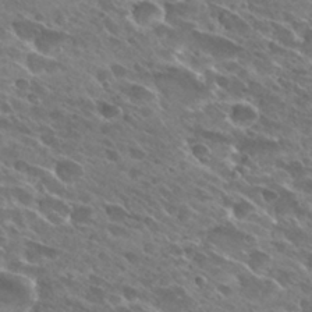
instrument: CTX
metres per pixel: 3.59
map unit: Hto
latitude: 27.9528
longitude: -41.6882
